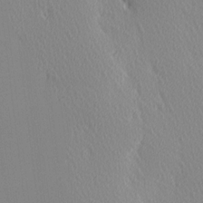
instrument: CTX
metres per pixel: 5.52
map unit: Ave
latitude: 3.4804
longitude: -112.7435
